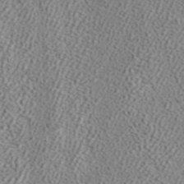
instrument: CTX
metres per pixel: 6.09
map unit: ANa
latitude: 40.1010
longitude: 20.2928
